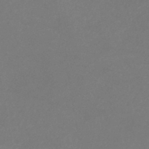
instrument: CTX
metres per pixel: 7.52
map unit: lHb
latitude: -37.7855
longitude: 73.0675
